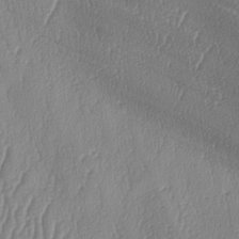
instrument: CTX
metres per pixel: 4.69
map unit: lAa
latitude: -7.9178
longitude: -129.4237
